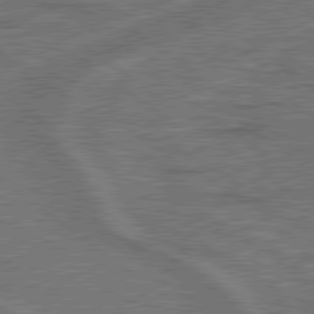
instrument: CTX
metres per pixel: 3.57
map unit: lApd
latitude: 79.4049
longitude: 174.3684
